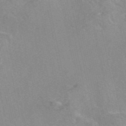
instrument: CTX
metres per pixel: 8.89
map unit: eAb
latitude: 49.0647
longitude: 104.3684
